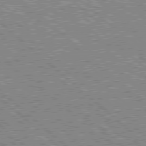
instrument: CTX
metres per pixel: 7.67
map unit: Hpe
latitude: 78.0444
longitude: -159.6694
